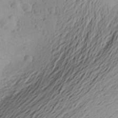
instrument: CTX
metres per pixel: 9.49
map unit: Aa
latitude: 25.5560
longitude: -145.2348
